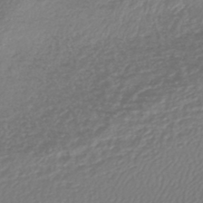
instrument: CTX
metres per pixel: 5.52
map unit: lHb
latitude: -43.1998
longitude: 70.8408
